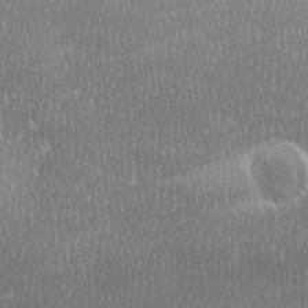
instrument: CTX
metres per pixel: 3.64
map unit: Ave
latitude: -0.5574
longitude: -114.6868
